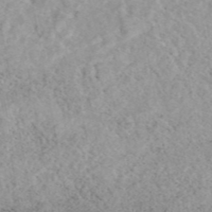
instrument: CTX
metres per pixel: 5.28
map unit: eAb
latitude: 44.2711
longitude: 108.5952
